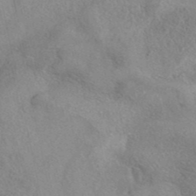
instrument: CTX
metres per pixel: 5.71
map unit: eAb
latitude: 40.4978
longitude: 109.2754
